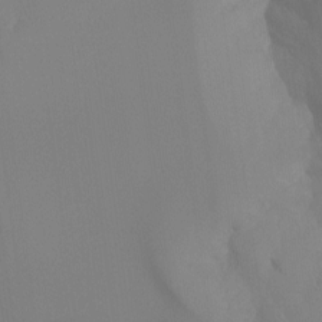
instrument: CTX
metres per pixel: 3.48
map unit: Ht
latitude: -13.6344
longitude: -50.1766
